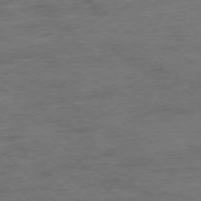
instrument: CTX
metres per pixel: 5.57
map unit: Ap
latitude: -77.5021
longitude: -89.1781
